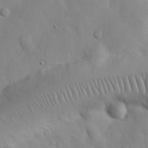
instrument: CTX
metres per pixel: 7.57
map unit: Nhu
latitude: 26.5168
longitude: -72.3846
